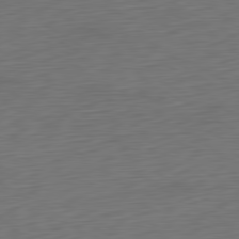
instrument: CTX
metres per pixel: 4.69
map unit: Ap
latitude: -80.8786
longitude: -68.1011
